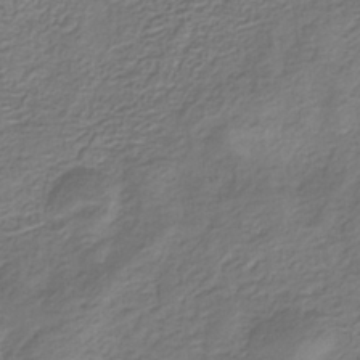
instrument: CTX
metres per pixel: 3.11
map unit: eHb
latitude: -30.8597
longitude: 71.4266
